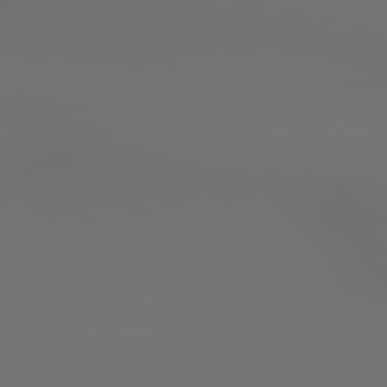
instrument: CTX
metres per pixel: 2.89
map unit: lApd
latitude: 79.4994
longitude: 177.6722
